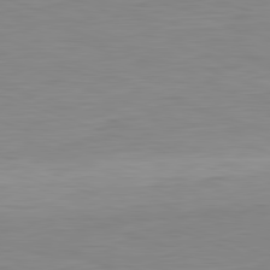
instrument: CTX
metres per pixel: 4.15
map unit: Hpe
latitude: -82.0661
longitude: 9.6155
